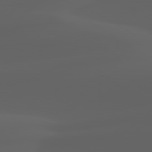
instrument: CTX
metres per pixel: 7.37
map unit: lApd
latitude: 80.1767
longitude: -92.7813
